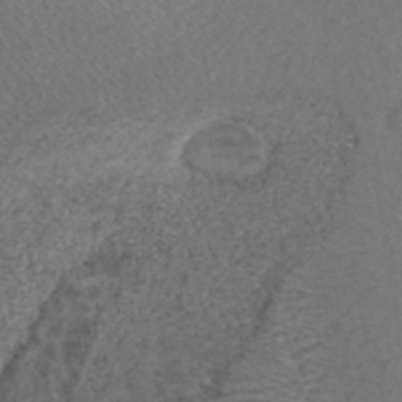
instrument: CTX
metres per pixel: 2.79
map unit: ANa
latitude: 42.8002
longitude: 24.8786
